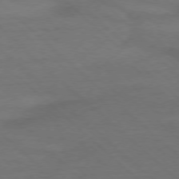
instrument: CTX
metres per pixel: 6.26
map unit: Ap
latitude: -78.1794
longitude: -68.6491
